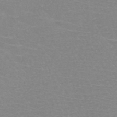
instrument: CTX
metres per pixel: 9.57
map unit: HNb
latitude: -45.5399
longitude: -42.4034
